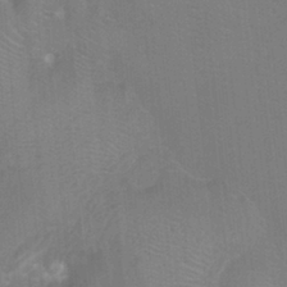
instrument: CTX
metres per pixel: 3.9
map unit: Ht
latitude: -3.7477
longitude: -27.2159
